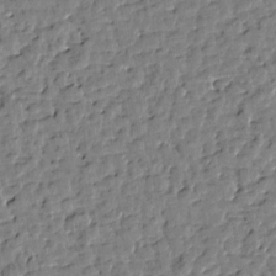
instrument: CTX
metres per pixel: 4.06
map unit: Htu
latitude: 0.8191
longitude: -179.2726
